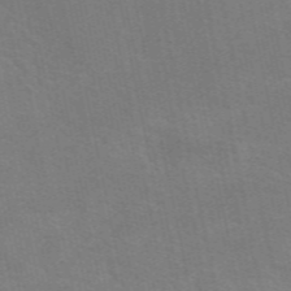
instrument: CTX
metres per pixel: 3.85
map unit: eAb
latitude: 51.1403
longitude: 112.8597
